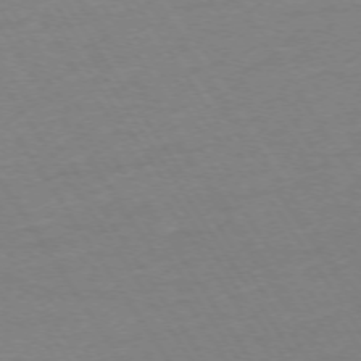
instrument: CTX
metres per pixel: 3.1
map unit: Ap
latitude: -74.2551
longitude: -81.6505
